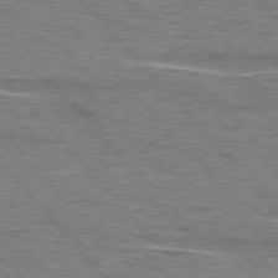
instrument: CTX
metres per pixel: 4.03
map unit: lApd
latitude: 76.5545
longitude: -80.8947
